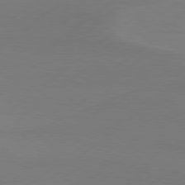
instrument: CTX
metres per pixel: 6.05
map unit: Hpe
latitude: 78.6113
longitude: -131.1404
